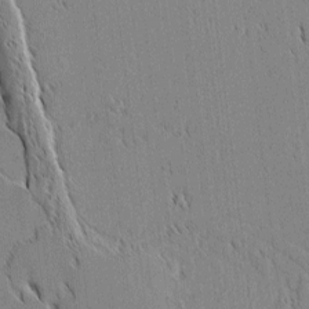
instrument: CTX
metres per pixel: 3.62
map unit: lAvf
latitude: 1.7638
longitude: -107.1214
